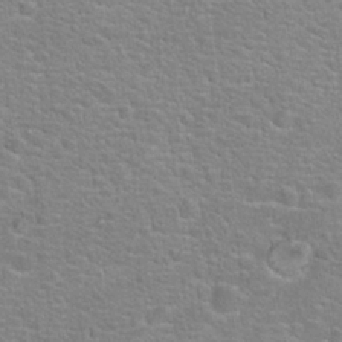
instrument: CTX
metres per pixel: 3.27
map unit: Hto
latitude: 22.8002
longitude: -46.8380
